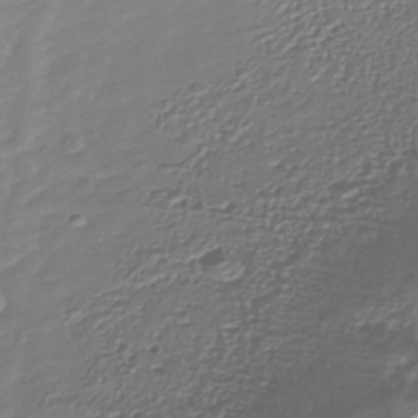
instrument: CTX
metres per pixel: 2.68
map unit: Nhu
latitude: -39.1620
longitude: -84.9325
